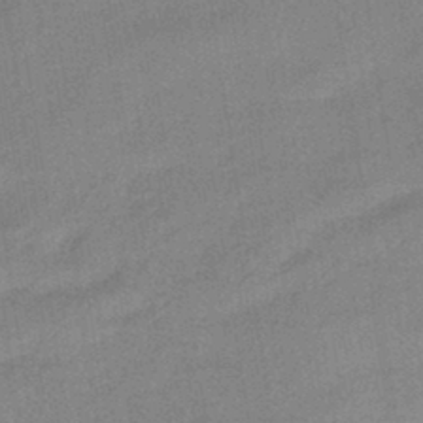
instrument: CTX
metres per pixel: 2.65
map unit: HNhu
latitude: -42.9541
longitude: 90.5196
